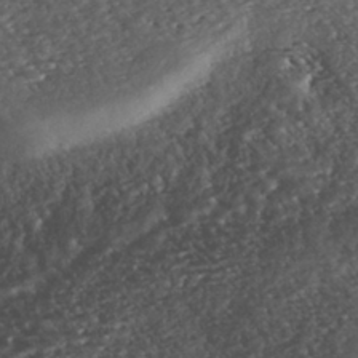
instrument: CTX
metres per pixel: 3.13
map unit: ANa
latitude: -41.3509
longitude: 105.0486
